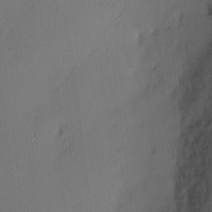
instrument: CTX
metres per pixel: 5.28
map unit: Nhu
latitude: 3.3481
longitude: -76.3467
